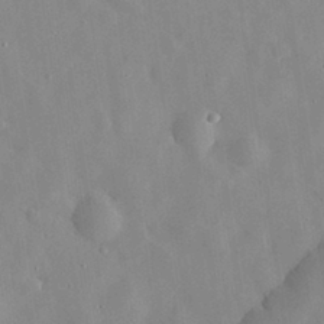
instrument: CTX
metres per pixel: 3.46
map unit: eHh
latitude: 29.7072
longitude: -74.4790
